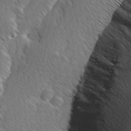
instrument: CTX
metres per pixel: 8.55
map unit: Ave
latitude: 8.5357
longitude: -105.9339
